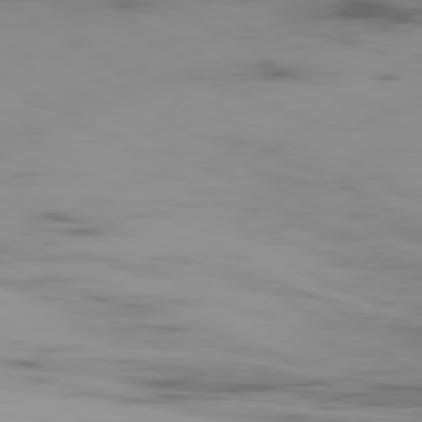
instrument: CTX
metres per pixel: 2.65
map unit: Ap
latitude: -80.1417
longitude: -62.7058
